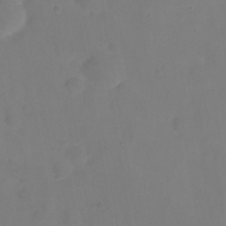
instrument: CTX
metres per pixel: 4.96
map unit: eHh
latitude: 22.2145
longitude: -63.2159
